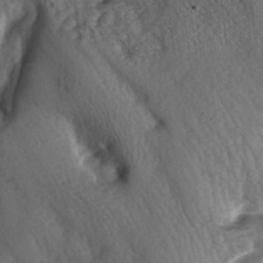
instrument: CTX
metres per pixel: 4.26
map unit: lAa
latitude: -5.5966
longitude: -126.4223
